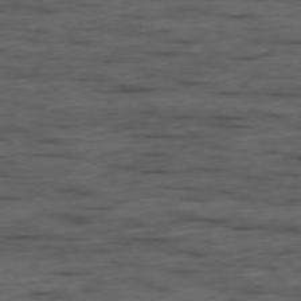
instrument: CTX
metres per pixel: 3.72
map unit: Ap
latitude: -77.0297
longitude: -91.5938
